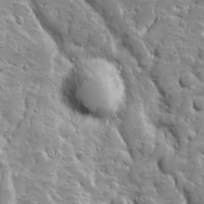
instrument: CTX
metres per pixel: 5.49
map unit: Ave
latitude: 10.1578
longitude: -104.3279
